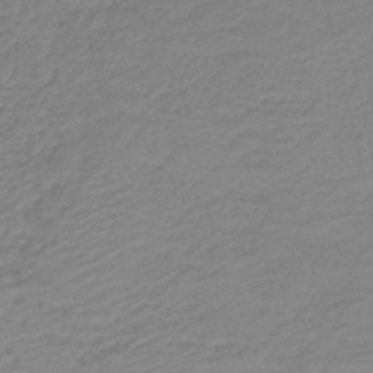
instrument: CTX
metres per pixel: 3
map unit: HNb
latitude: -41.8044
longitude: 50.2361
